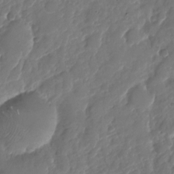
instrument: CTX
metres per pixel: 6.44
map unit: Nhu
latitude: -22.5385
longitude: -73.1026
